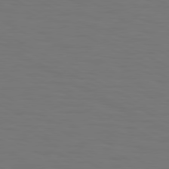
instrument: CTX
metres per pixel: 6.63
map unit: Hpe
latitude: 79.0081
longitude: -119.8205
